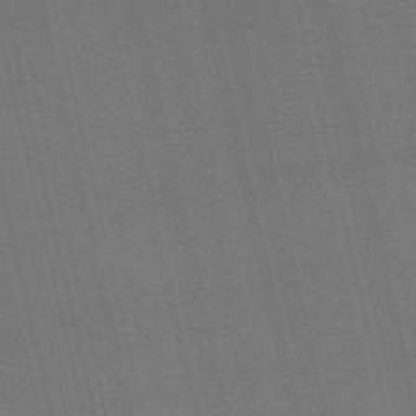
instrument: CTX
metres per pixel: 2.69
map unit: HNb
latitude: -52.6518
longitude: -40.8946
